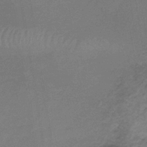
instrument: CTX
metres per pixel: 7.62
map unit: lHb
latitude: -34.3684
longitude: 67.5966
